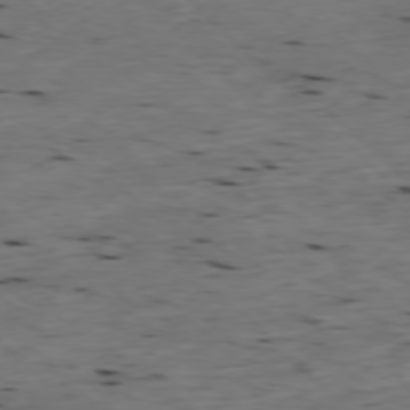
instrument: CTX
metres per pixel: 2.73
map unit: Ap
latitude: -77.4643
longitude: -89.5183
